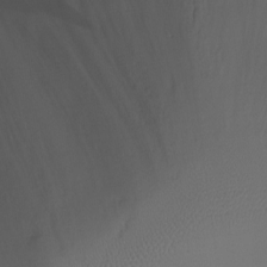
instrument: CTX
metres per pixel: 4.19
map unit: Ht
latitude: -8.2739
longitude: -27.9906
